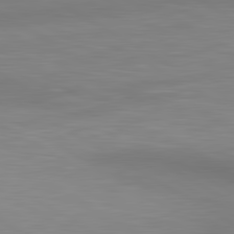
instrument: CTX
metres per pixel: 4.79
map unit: lApd
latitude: 81.1781
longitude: 160.2362
